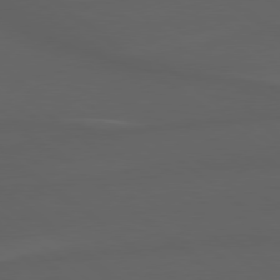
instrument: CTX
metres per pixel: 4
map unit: lApd
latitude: 79.1592
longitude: -165.7639
